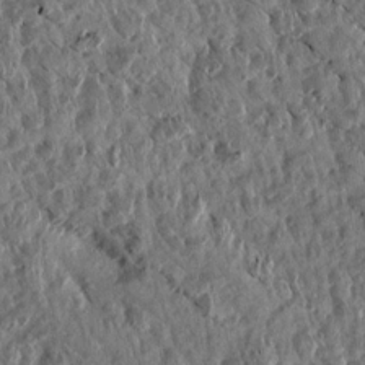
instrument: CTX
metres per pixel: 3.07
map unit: Aa
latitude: 14.4790
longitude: -144.3278
